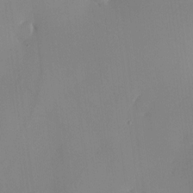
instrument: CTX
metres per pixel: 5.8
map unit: HNhu
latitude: -5.2754
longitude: 15.4644
